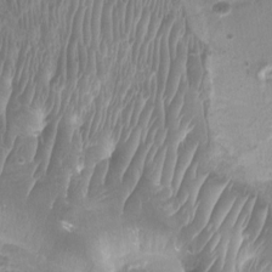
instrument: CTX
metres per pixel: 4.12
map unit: Ht
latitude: -1.9367
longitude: -16.9325
